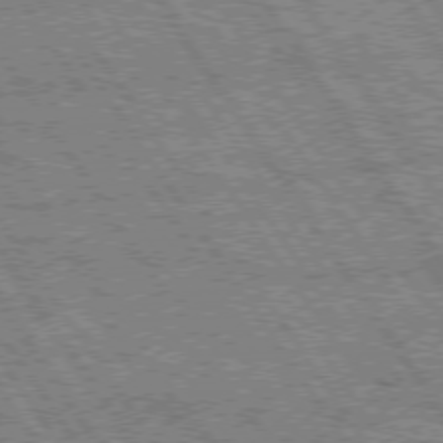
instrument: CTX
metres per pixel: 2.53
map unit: Hpe
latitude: 74.8380
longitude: -155.6316
